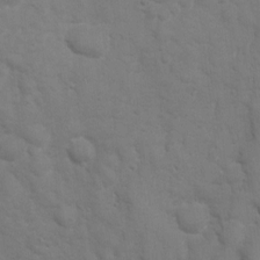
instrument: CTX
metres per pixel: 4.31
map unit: Nhu
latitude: 4.4790
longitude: -24.5923
